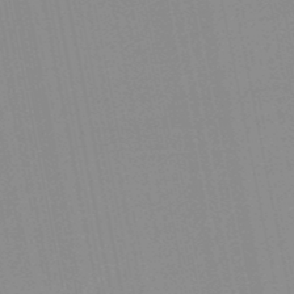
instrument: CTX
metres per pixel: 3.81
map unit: HNb
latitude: -51.0297
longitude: -50.8947
